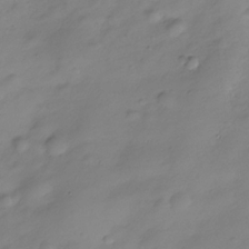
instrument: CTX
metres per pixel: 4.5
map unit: Hve
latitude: -28.8408
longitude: 93.8800
